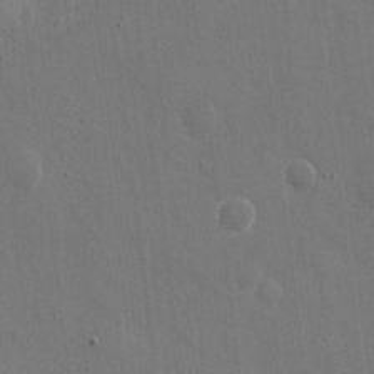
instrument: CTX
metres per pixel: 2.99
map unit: eHh
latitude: 10.8191
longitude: -70.4223
